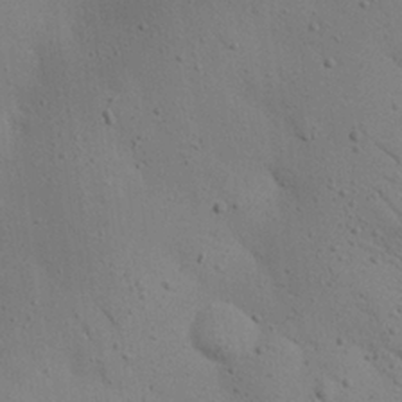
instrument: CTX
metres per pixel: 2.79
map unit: eHh
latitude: 24.5545
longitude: -72.0444
